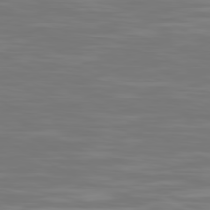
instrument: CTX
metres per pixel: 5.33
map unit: Ap
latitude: -80.7463
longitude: -59.7072
